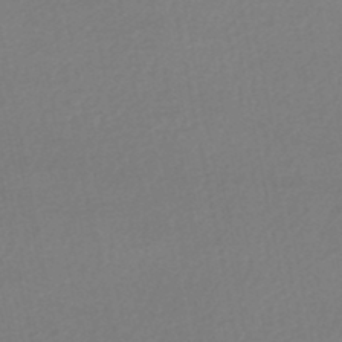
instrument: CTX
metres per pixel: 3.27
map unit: HNhu
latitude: -48.3873
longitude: 98.3495
